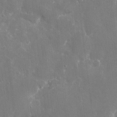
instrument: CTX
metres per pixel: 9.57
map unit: eHh
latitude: 9.2915
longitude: -70.3089
